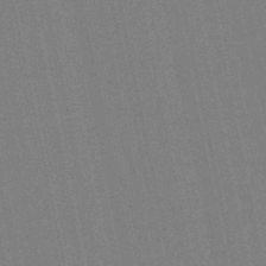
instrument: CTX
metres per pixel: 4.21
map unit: eHb
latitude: -50.1606
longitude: 69.5966
